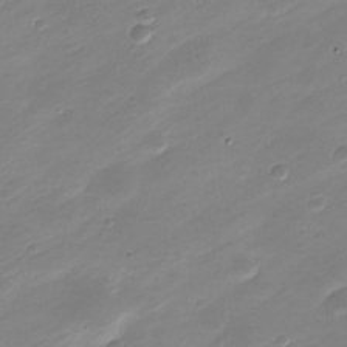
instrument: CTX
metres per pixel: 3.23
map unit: Nve
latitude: -21.2565
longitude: 107.1431
